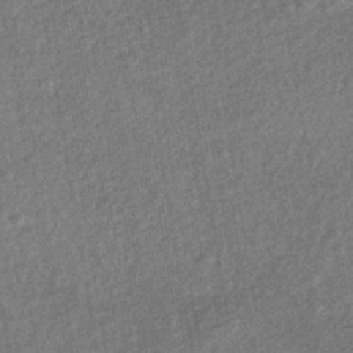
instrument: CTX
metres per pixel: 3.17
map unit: HNhu
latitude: -43.1809
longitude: 98.8030
